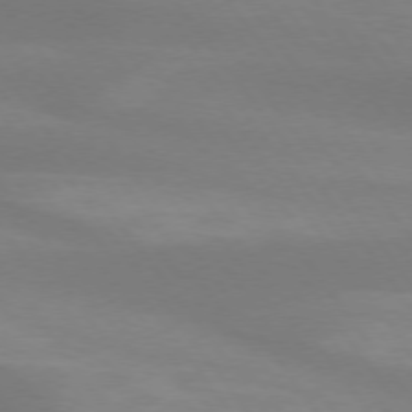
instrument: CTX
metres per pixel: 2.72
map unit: lApd
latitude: 74.1200
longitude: -49.8205
